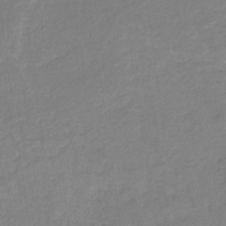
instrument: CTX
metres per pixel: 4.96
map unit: HNb
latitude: -31.0864
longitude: 62.1794
